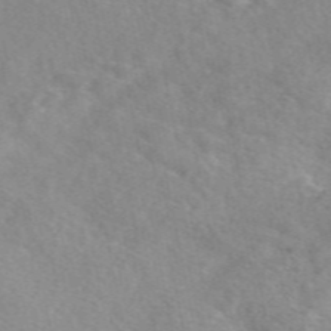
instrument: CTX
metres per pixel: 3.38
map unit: eAb
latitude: 50.1388
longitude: 117.6910
